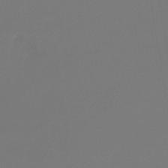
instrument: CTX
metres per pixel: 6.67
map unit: lHb
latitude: -42.8785
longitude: 73.5021
